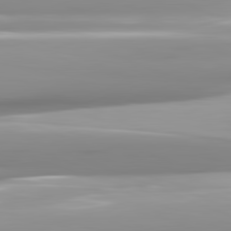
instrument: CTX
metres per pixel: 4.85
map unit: lApd
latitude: 82.1577
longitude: -142.1767
